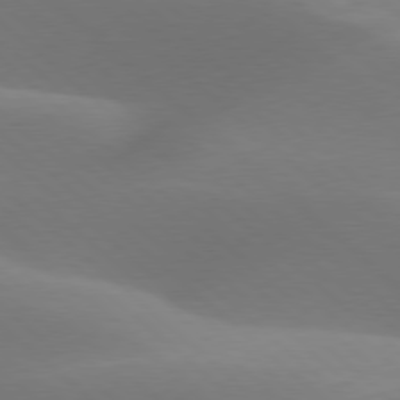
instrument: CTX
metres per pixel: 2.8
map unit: lApd
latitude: 77.8016
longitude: -51.1025
